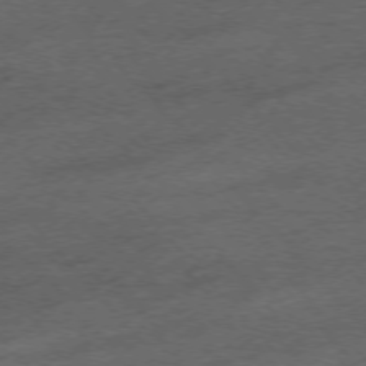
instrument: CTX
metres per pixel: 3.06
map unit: Hpe
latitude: -76.0850
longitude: -11.3482
